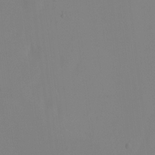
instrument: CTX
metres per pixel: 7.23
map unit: Hto
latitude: -6.5384
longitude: -49.6883
